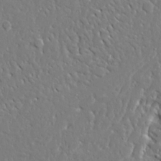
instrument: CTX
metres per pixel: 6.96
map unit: Ave
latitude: 23.0458
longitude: -129.7261
